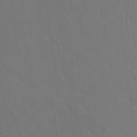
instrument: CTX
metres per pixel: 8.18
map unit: Hto
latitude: -2.9163
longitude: -34.6868
